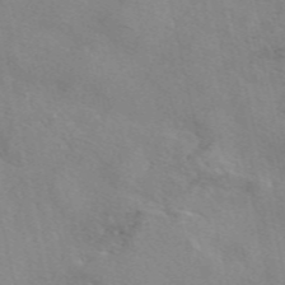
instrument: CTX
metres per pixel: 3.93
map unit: eAb
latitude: 50.0822
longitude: 106.4062
